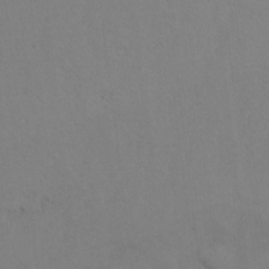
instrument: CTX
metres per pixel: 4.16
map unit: Hto
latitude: 6.9325
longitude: -34.5168
